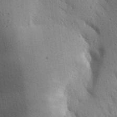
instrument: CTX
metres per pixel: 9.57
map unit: Aa
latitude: 25.9528
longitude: -148.9892
